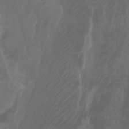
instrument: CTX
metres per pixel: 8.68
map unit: Aa
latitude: -7.7099
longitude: -79.3293
